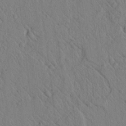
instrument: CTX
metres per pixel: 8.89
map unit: lAvf
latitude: 6.8947
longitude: 160.3684
